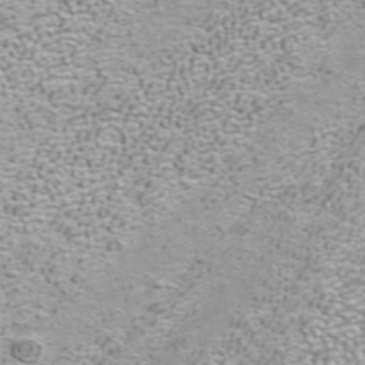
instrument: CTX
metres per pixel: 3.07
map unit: ANa
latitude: 39.9150
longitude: 24.0094
